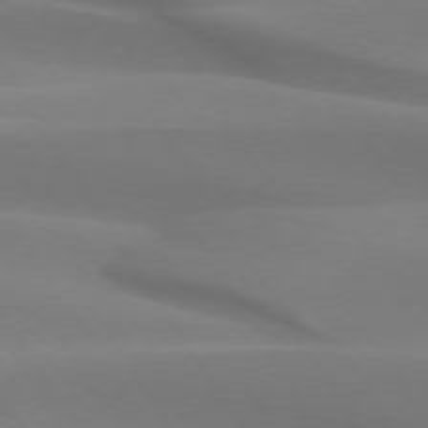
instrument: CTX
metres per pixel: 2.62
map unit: lApd
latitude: 74.1389
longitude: -50.3089
